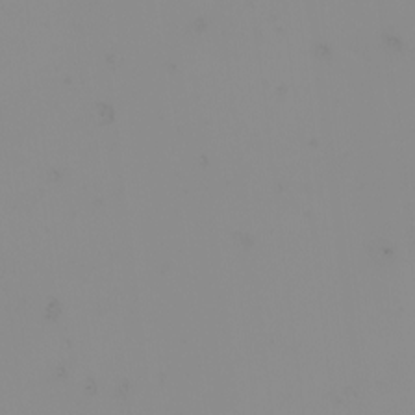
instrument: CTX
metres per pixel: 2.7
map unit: Nhu
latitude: -4.5573
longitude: -90.9325
